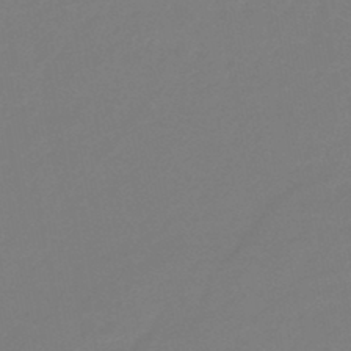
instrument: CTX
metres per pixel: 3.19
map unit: eHb
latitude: -46.2550
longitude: 85.7666
